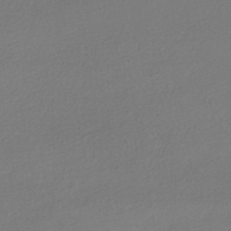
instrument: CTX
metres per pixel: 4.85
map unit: HNhu
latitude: -41.4643
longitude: 97.2943
